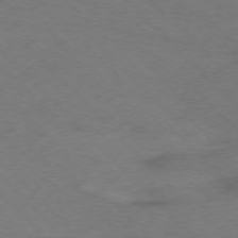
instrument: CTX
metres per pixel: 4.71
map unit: Ap
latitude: -75.9178
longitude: -78.7813
